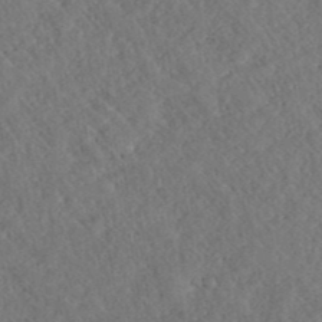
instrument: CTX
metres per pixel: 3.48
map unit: ANa
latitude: 40.6679
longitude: 18.5385
